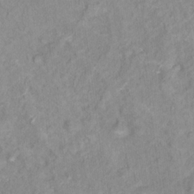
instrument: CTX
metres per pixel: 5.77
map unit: Nhu
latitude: 16.1956
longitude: -31.6127
